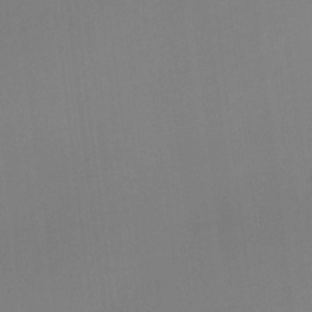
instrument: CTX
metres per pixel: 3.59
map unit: eHh
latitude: -2.2928
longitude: -80.1389
